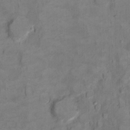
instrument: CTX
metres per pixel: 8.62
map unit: Ht
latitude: 10.0822
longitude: -33.0647
